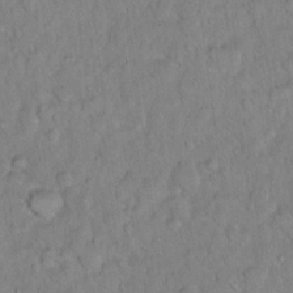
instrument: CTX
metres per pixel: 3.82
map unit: Hto
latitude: 13.0270
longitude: -37.1781
